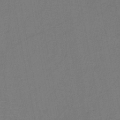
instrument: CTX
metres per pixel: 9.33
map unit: HNb
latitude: -46.6140
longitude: -40.2711
